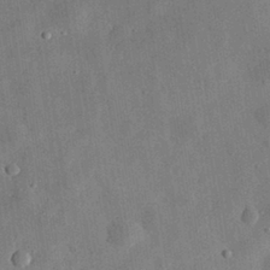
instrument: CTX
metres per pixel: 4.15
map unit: eHh
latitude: 30.9892
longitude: -75.9150
